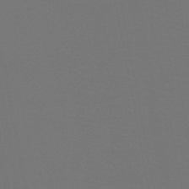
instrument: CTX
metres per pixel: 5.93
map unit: HNb
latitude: -47.3887
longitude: -44.1200
